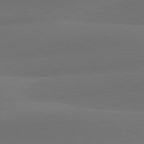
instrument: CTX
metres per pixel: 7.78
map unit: lApd
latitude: 81.2537
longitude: 129.0298
